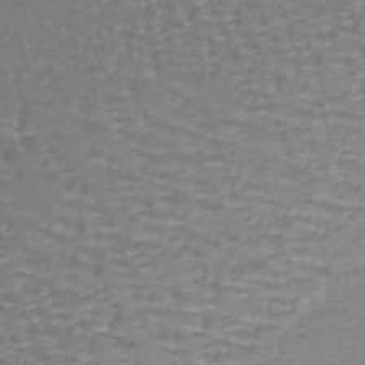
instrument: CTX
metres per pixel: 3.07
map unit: lHb
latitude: -41.0486
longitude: 65.5021
